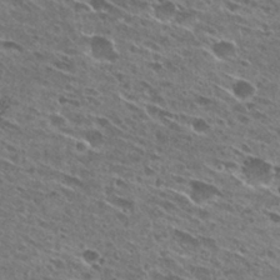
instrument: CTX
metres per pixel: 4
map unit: Hto
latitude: 27.4427
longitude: -43.9339
